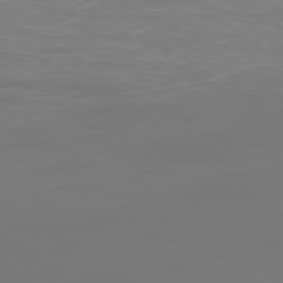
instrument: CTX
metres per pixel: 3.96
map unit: Ap
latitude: -78.8030
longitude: -94.3656
